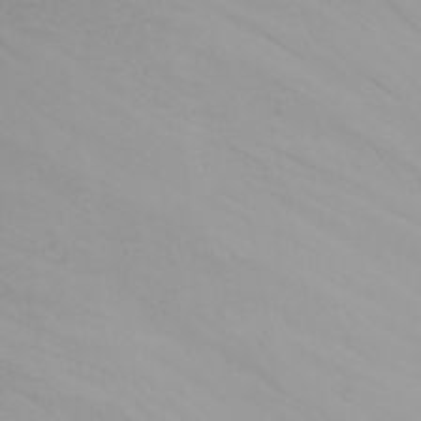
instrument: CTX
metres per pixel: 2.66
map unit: Nhu
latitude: -5.1053
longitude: -84.5546
